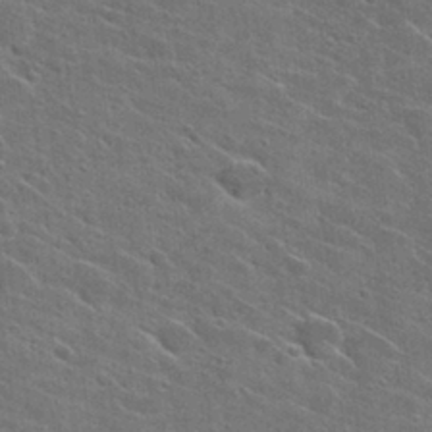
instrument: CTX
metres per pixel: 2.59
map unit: Hto
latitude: 27.6127
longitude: -45.2348
